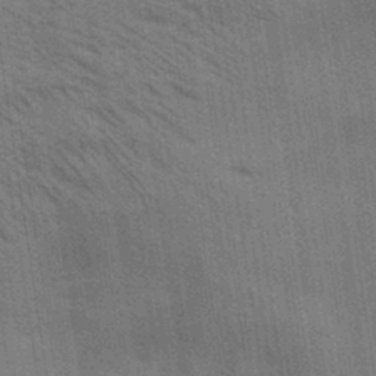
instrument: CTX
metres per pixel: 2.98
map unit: Aa
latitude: 32.7624
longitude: -139.9906
